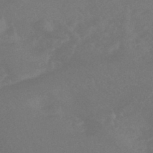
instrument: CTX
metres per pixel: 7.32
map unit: HNhu
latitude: -45.5777
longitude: 91.3699
